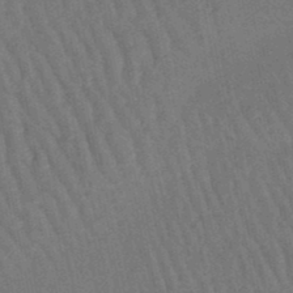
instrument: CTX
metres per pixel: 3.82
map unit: lHb
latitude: -47.0486
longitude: 76.9353
